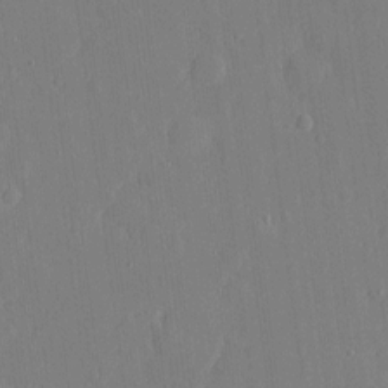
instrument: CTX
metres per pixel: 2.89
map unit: eHh
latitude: 5.0647
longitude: -72.8002
